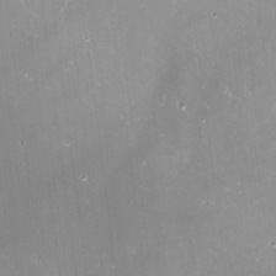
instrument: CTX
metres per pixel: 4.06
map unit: Nve
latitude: -17.6533
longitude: -59.7639
